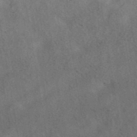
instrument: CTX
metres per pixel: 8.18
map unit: eAb
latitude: 42.7435
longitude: 108.6518
